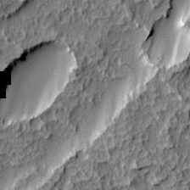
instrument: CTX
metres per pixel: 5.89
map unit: Ave
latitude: -8.6140
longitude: -116.2523
